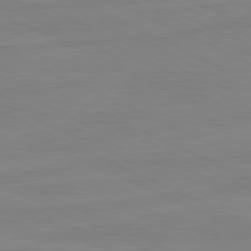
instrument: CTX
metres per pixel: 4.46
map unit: lApd
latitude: 81.2159
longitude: -178.1200
